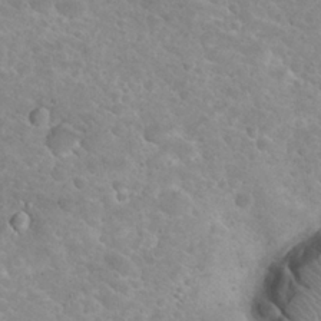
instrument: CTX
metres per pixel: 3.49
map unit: Hto
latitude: 24.3089
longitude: -49.2348
